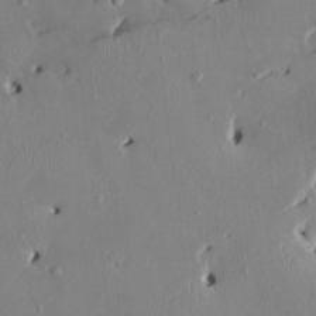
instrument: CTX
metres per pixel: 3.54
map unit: HNhu
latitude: 2.8191
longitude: -4.9136
